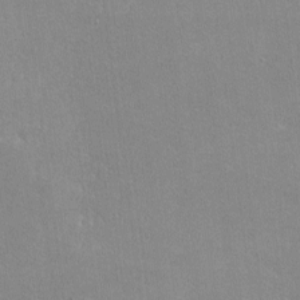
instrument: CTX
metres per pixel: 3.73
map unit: lHvf
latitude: -11.1431
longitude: -101.7828
